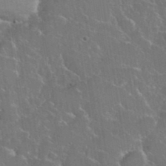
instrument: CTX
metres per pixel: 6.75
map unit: eHh
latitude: 37.4805
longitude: -61.2915
